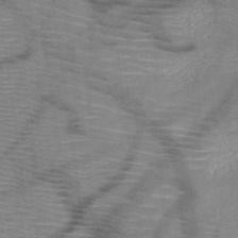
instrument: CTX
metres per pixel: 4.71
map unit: HNb
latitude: -47.9178
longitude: -45.0647
